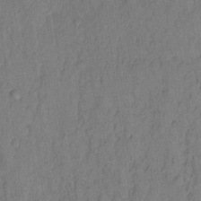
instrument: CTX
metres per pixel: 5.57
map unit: Hto
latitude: 8.6491
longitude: -58.4790
